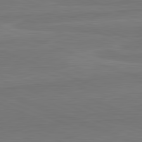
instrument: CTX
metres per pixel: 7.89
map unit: lApd
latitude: 82.4790
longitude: 166.1039
